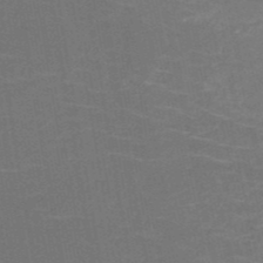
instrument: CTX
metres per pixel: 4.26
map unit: HNb
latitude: -51.1431
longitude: -48.4034
